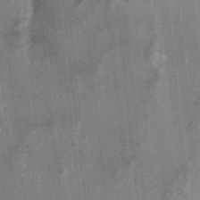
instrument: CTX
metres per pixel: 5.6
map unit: Ht
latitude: 2.5923
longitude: -19.0080
